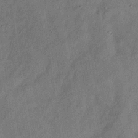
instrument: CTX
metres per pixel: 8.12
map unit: Hve
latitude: -31.6344
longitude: 92.0094
